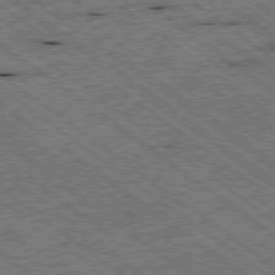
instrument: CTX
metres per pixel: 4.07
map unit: Ap
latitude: -78.9163
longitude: -50.5356
